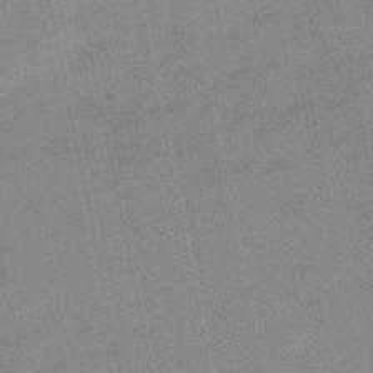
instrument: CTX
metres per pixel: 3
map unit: lHb
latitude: -48.8597
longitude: 80.5574
